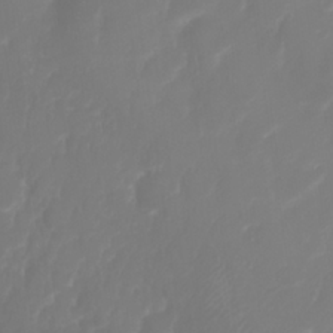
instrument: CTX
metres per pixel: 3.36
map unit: Nhu
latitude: 25.6693
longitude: -63.1215
